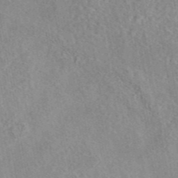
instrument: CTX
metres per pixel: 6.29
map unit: eAb
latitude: 44.0633
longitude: 116.1416
